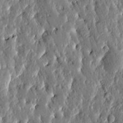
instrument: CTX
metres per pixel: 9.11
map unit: Htu
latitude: -1.4077
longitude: -179.9150
